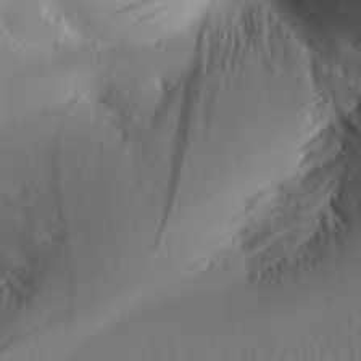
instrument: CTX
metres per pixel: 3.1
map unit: Aa
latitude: 25.7260
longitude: -133.5182
